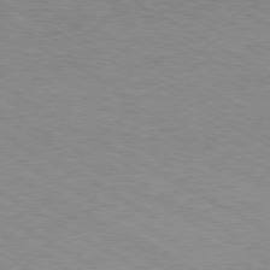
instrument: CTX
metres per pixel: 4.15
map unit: Hpe
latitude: -80.4251
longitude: 17.5211
